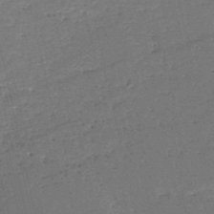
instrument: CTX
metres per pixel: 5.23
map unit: HNb
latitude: -51.0864
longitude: -40.8380
